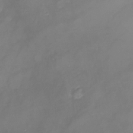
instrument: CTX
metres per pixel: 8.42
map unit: Nhu
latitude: -22.1417
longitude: -56.7813
